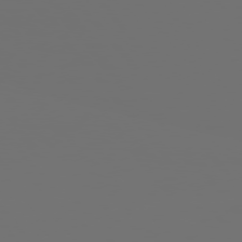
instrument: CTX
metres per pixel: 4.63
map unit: Hpe
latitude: 76.2900
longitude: -139.2537
